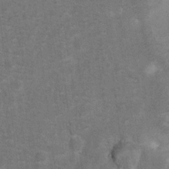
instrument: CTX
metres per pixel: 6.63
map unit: Nhu
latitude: 6.5546
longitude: -23.5938
